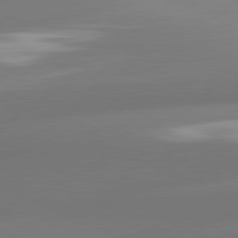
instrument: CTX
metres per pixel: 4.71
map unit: lApd
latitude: 80.7435
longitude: -160.4790
